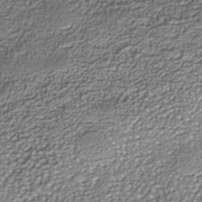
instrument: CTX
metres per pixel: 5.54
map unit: Nhe
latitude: -37.8800
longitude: -89.4049
